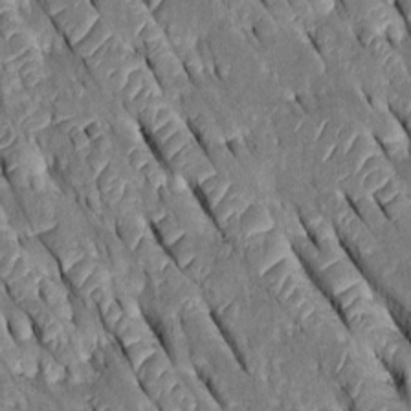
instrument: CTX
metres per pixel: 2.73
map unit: Htu
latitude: -0.1417
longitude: 148.2929
